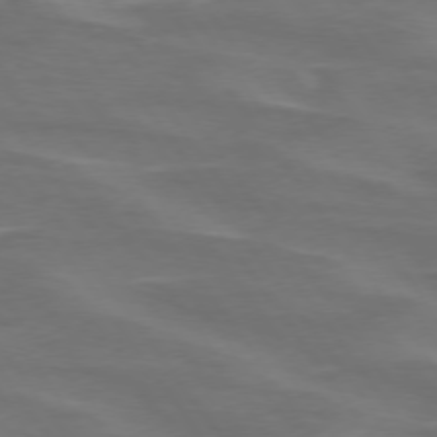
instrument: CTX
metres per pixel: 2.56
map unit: lApd
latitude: 74.5735
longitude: -62.0822
